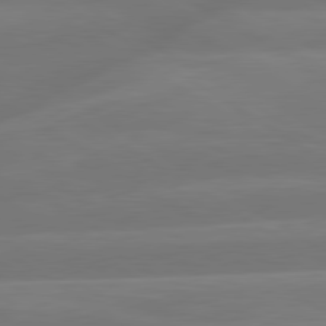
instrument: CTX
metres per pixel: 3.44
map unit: lApd
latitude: 79.9339
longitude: -150.2333
